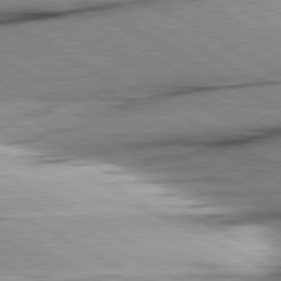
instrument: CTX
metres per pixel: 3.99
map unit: lApd
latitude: 80.4601
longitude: -157.5371
